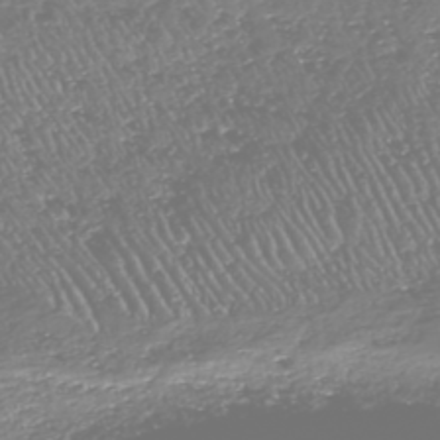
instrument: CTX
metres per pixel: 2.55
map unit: HNhu
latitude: -47.7666
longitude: 29.2187
